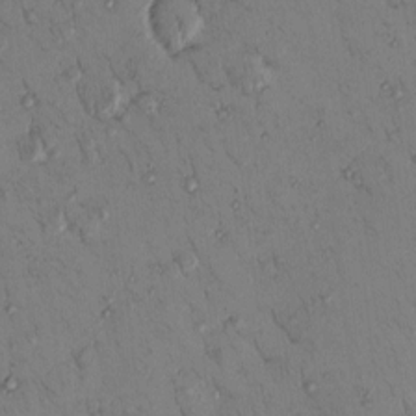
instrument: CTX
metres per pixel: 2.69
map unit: eHh
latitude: 0.3845
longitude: 16.7652
